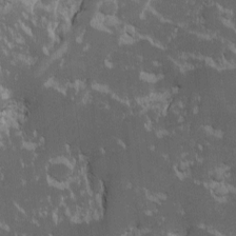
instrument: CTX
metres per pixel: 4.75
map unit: Ave
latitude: -10.2173
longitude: -117.1214
